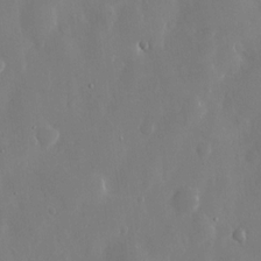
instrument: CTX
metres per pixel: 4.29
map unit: eHh
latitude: 13.2537
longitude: -71.4804
